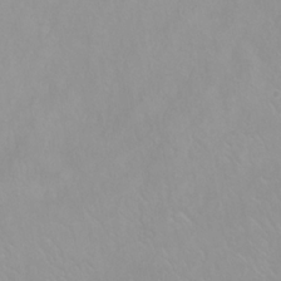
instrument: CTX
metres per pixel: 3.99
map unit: Nhu
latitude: 24.1766
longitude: -62.0255
